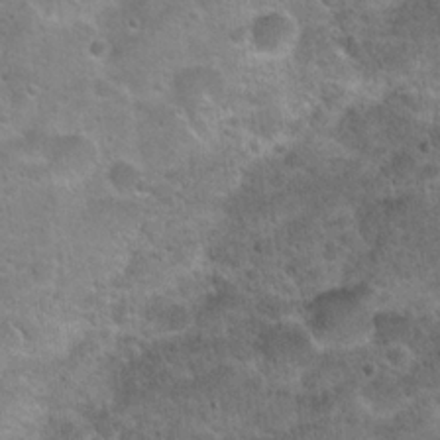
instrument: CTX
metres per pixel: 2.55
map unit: Hto
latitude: 21.6316
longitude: -49.8394
